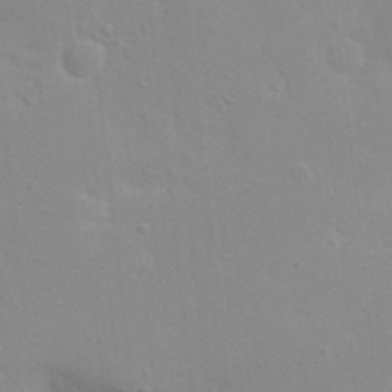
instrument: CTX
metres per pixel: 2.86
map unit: eHh
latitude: 20.9892
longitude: -64.4790
